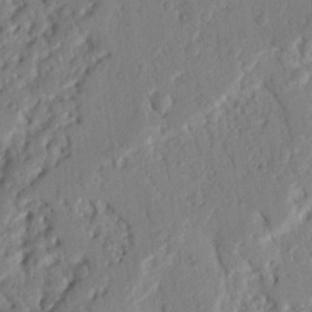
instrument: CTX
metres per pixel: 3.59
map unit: Nhu
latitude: 18.8380
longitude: -78.4412
